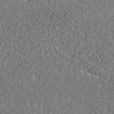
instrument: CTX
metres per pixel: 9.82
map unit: lHvf
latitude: 42.4412
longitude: -88.5357
